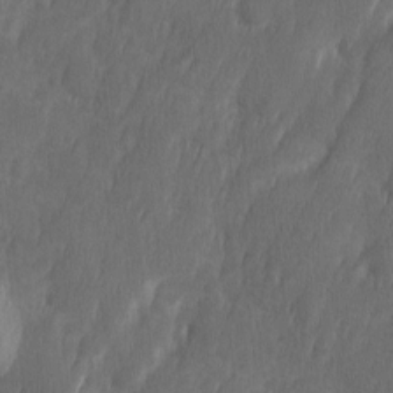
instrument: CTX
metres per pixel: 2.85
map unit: Ave
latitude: 10.1767
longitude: -105.6127
